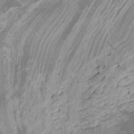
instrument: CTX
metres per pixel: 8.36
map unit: Htu
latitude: -6.6140
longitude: -73.6883
